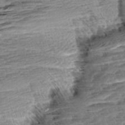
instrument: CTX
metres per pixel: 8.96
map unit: Aa
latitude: 8.2145
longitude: -137.3482
